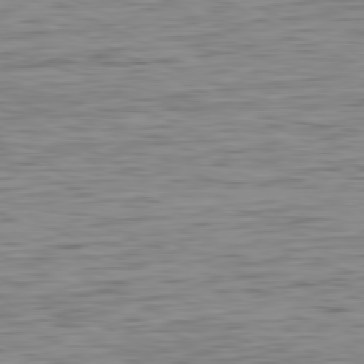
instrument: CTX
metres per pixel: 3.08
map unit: Hpe
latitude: -81.2754
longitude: 11.3321
